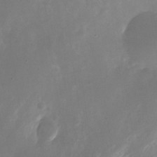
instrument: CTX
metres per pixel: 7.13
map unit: Nhu
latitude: -23.6911
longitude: -70.2333
